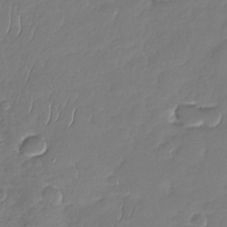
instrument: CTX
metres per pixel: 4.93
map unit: Nhu
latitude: -29.2376
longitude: -61.6505
